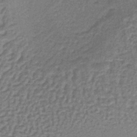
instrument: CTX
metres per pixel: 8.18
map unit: lHb
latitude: -37.1620
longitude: 59.5588
